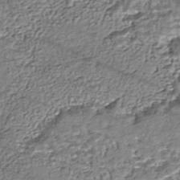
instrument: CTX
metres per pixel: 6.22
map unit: HNhu
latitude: -44.2928
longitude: 106.0850
